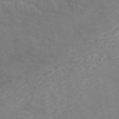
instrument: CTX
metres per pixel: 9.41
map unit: ANa
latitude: 46.4034
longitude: 21.6910
